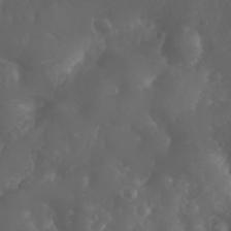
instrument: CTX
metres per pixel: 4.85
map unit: Nhu
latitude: 26.3089
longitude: -64.1200
